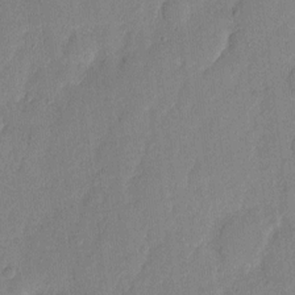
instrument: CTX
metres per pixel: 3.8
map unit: eHh
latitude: 5.8961
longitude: -72.3090
